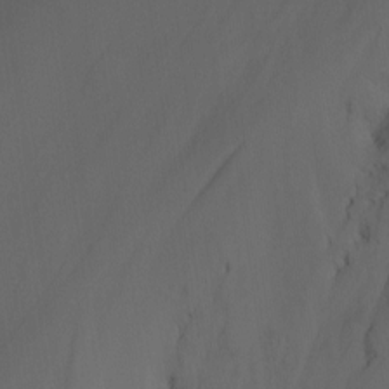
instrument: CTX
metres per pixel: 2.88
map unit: Nhu
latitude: -14.5007
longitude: -58.2145
